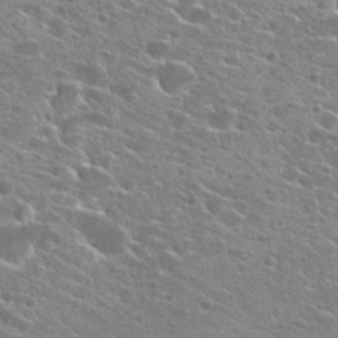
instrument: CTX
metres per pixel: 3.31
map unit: Hto
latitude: 22.8947
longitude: -41.1214
